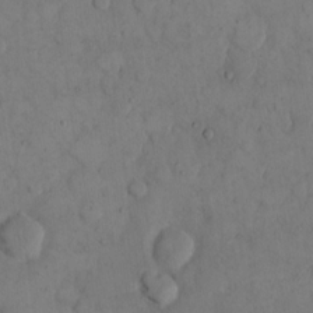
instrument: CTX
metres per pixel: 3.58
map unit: eHh
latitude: 14.3657
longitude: -67.4804
